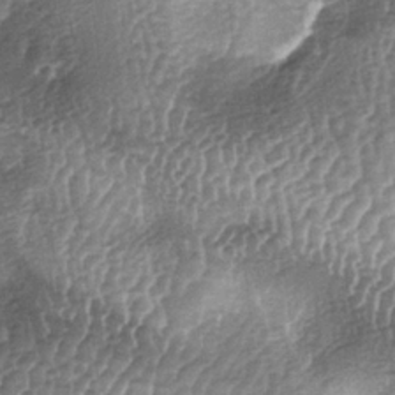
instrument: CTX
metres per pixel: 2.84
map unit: lAa
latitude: -6.0472
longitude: -128.1956
